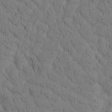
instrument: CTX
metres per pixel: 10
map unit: Htu
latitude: -1.0298
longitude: 174.3684
